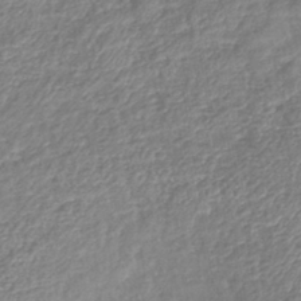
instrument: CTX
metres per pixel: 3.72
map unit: eHb
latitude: -40.2361
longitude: 78.8975
